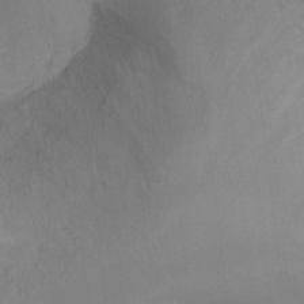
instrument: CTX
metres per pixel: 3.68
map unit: Ht
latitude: -6.2172
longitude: -21.6883
